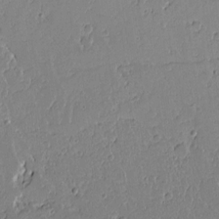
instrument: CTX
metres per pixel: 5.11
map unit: lAvf
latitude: 15.8017
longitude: -127.1781
